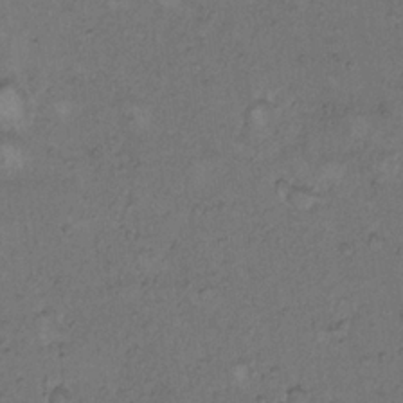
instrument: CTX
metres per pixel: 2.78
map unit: Hto
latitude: 9.6316
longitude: -60.1389
